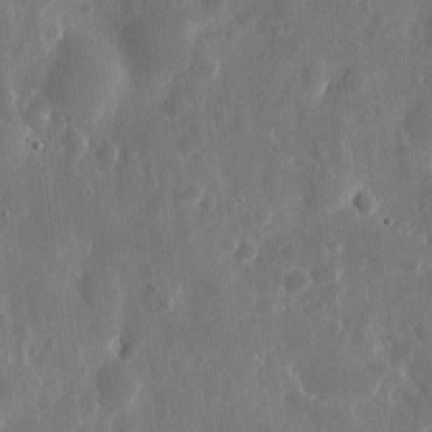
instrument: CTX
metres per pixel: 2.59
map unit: eHh
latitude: 7.6505
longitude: -72.7058
